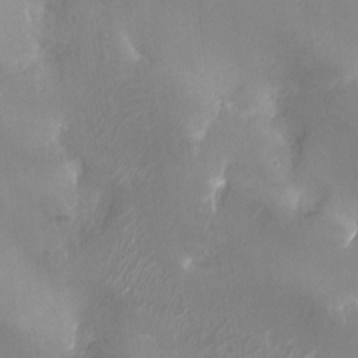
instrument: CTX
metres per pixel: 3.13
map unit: Ht
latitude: -17.0487
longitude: -44.6301
